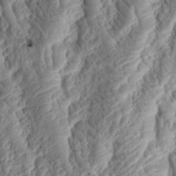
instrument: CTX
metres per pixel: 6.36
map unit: Htu
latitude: 2.6112
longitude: 149.9178
